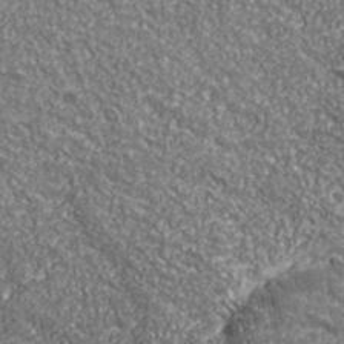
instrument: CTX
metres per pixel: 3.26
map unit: eHh
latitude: 42.7624
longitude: -90.7624
